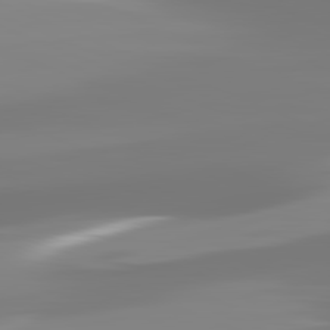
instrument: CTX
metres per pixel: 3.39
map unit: lApd
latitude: 82.0822
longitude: -149.6694
